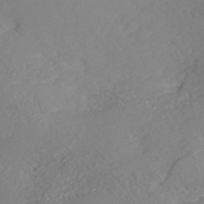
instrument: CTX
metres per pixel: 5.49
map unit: ANa
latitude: 40.9324
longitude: 54.2551
